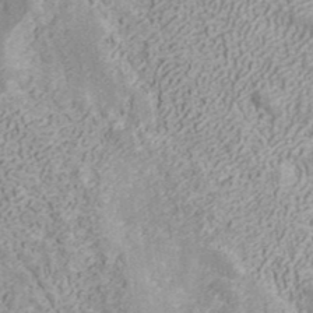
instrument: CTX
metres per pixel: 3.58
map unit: ANa
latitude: 41.6693
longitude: 30.9730
